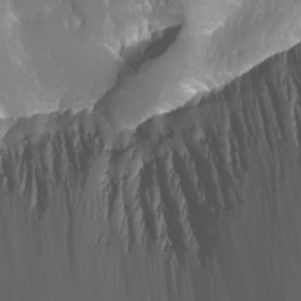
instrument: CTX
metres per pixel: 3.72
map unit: Nhu
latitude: -9.6911
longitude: -69.7449
